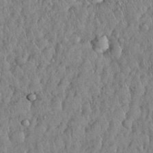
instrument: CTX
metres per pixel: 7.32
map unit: Nhu
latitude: 28.6490
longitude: -69.2915
